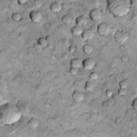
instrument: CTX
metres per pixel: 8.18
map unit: Hto
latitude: 14.1956
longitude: -35.2159
